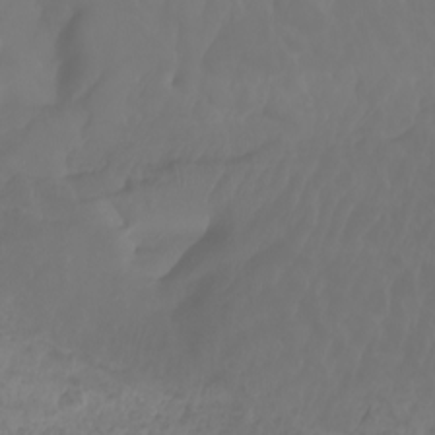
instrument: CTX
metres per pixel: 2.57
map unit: Nhu
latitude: -7.1998
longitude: -83.1592
